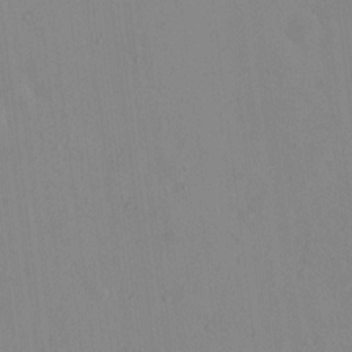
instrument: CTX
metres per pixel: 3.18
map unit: eHh
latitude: -0.2362
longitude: 17.3699
